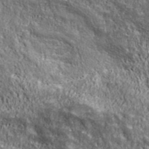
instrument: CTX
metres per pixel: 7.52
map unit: ANa
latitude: 42.7813
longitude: -86.8947
